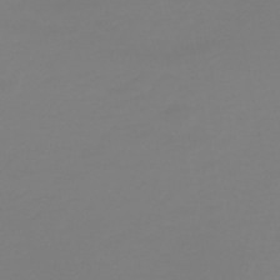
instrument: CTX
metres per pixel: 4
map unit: HNhu
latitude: -45.5777
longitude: 90.5952
